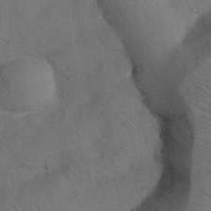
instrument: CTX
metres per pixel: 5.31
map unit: Nhu
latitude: 27.4993
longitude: -70.5546
